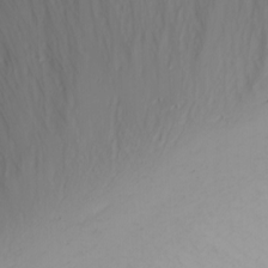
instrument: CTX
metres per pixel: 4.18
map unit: Nhu
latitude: -4.2361
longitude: -84.1200
